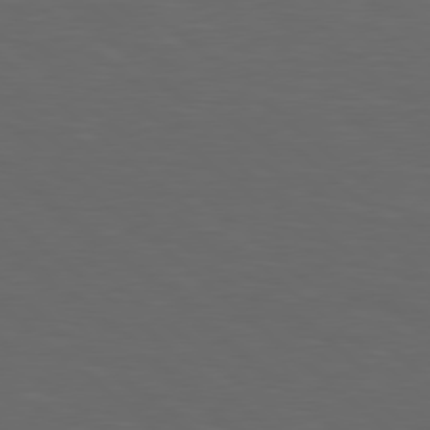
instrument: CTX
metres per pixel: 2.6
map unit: lApd
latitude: 78.5735
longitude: -176.3467
